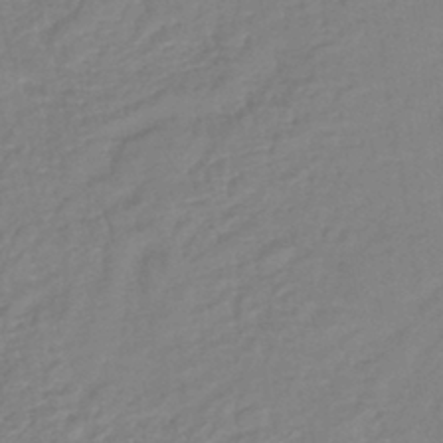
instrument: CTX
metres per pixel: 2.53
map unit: lHb
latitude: -41.8989
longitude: 74.5007
